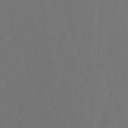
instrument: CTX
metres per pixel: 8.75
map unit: Ht
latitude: -4.9541
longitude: -62.3845
